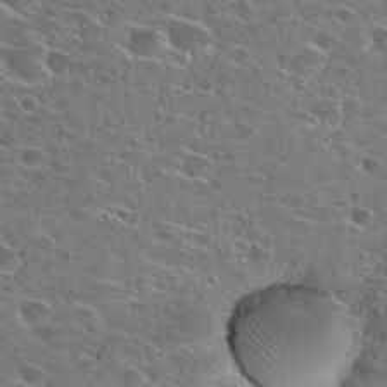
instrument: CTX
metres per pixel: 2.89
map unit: Hto
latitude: 26.6869
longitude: -46.4979
